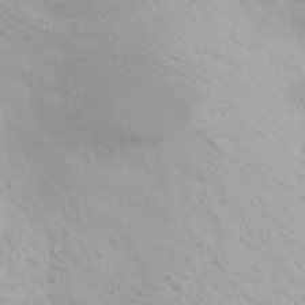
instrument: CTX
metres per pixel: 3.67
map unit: Nhu
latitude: -0.2173
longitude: -75.6505
